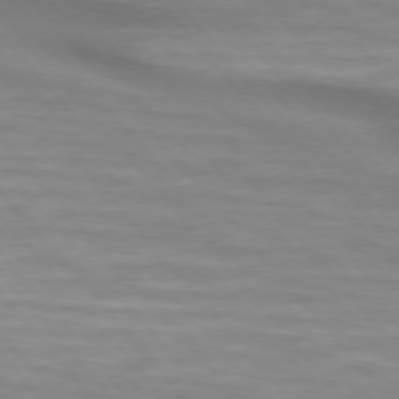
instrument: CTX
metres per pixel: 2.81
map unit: lApd
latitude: 74.7057
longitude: -60.5923
